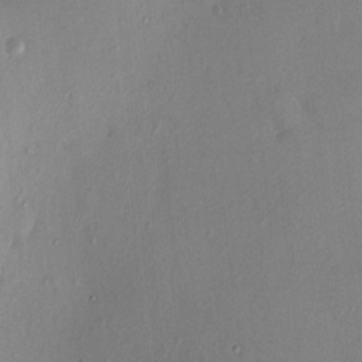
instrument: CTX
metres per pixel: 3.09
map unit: HNhu
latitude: 6.5357
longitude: 6.0283
